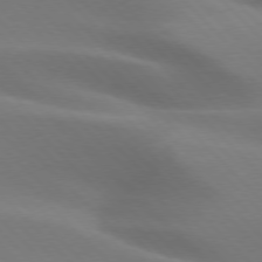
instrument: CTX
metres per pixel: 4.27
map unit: lApd
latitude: 75.9150
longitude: -62.0255
